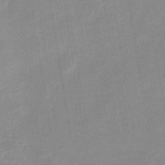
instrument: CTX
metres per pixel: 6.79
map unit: eHb
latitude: -36.4818
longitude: 74.3118
